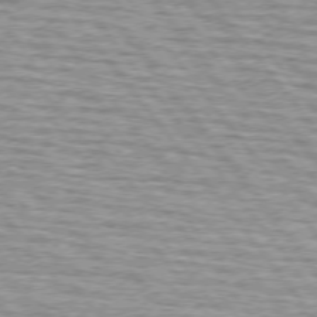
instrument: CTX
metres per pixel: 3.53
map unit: lApd
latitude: 74.6679
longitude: -76.2144
